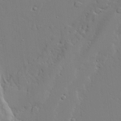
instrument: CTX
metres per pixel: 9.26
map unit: lAvf
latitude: 25.0080
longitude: -109.9339
